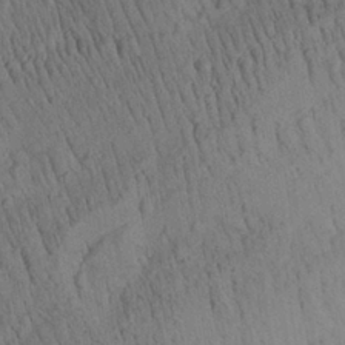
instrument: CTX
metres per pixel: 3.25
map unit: Aa
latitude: 26.6302
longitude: -141.7827
